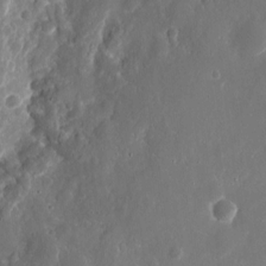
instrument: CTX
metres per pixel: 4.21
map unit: eHh
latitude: 10.2901
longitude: -71.9339
